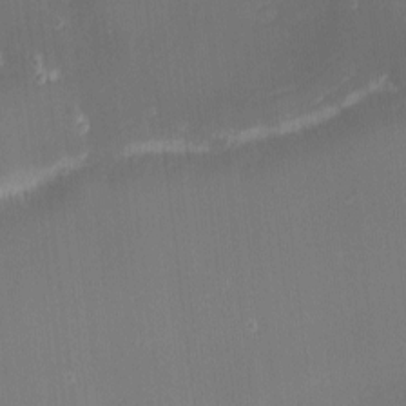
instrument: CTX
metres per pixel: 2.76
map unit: eHh
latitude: -1.8801
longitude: -80.1389
